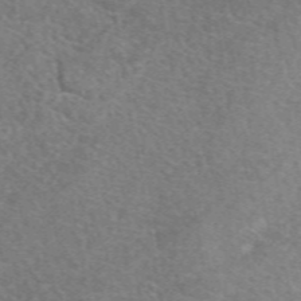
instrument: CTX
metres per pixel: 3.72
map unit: eAb
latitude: 49.8772
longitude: 110.7841
